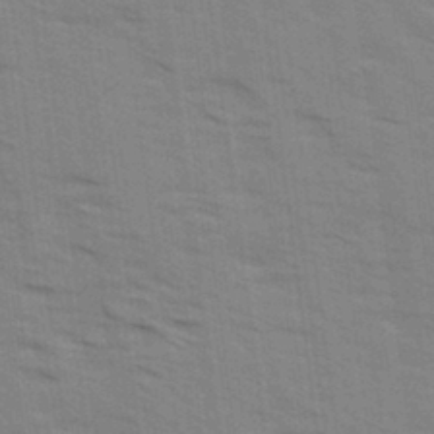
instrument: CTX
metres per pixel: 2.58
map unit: Ave
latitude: 14.8191
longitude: -102.8569
